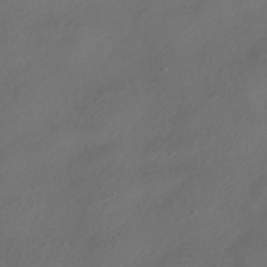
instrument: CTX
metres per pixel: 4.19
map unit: HNhu
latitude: -41.8989
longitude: 106.7463
